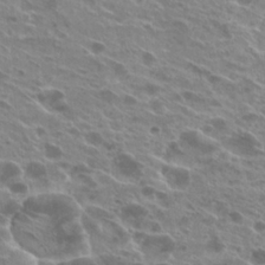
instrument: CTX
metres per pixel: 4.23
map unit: Hto
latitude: 24.6301
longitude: -40.0444
